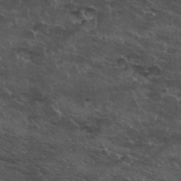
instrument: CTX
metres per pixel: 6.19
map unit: Hto
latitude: 32.1956
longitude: -51.2159
